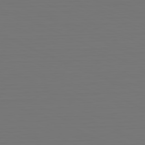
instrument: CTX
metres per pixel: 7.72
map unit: Hpe
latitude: -81.7856
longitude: 6.4440
